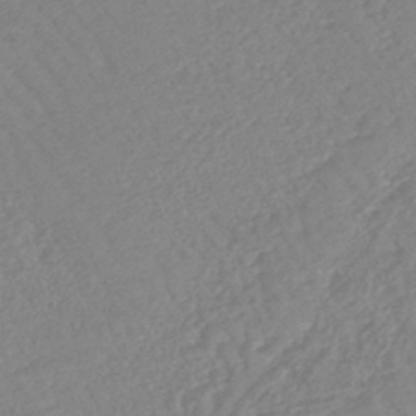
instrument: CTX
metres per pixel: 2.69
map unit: lHb
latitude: -44.0661
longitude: 80.0283
